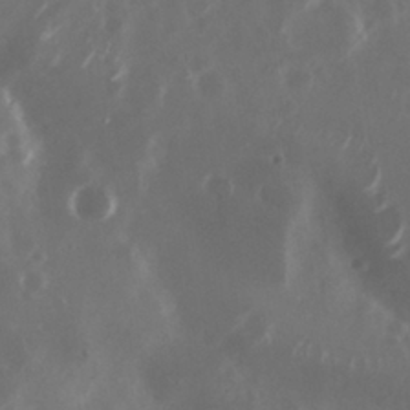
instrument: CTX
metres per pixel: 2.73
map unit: Nhu
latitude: 29.4237
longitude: -58.0633
